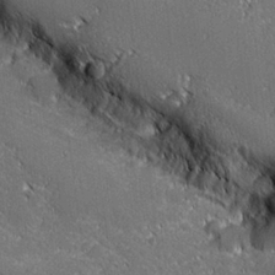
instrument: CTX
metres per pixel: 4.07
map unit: lHvf
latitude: 27.7261
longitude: 141.1620
